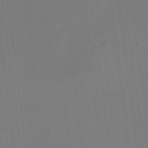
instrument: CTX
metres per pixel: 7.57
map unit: HNhu
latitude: 8.5168
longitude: 16.3118
